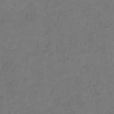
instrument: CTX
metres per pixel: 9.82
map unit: eHh
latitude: 14.4790
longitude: -66.1766
